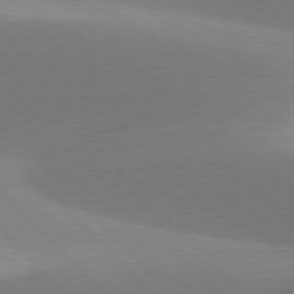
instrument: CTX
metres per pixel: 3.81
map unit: lApd
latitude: 77.4426
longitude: -50.1011
